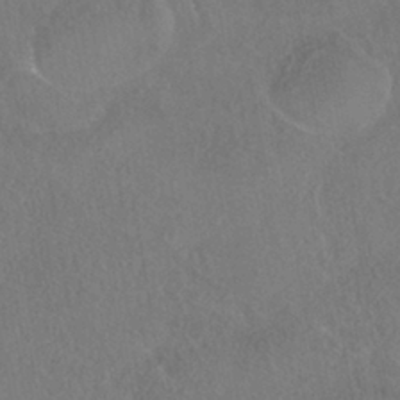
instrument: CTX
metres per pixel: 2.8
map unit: HNhu
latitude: -40.2172
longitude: 102.4251
